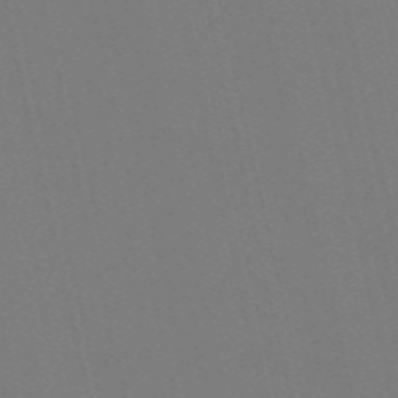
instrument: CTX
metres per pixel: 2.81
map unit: Nve
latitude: -58.2550
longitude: 60.9920
